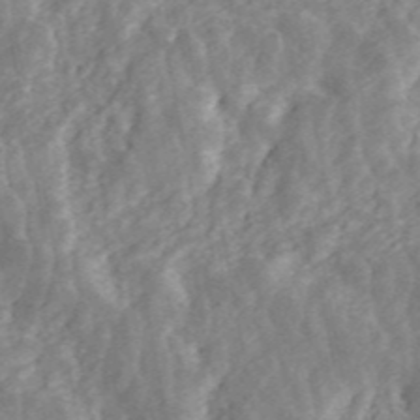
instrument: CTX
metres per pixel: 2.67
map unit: ANa
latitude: 45.9717
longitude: 23.9178
